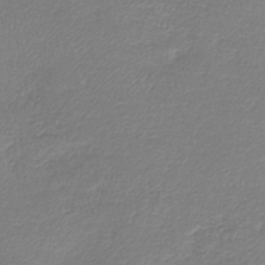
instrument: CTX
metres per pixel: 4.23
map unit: lHb
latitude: -40.8975
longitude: 71.9556
